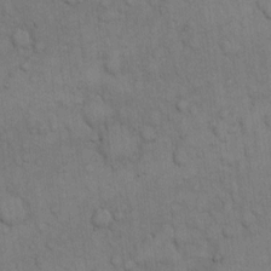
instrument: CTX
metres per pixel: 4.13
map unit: Hto
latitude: 10.7057
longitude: -61.3481
